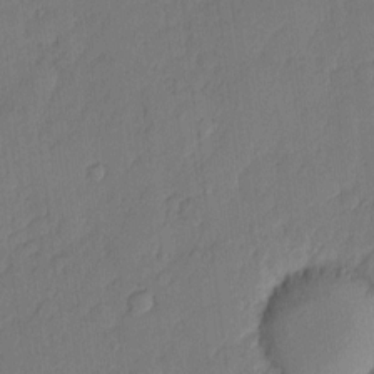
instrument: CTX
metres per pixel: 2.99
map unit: eHh
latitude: 4.8002
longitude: -75.9339
